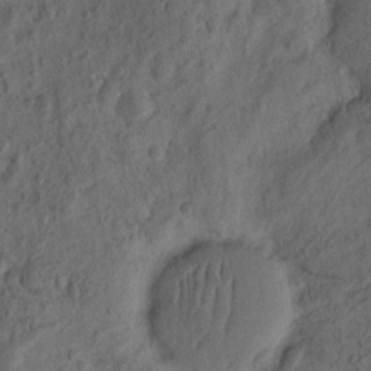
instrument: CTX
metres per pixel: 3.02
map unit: eHh
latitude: -2.1983
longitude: 16.8975
